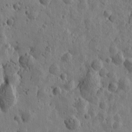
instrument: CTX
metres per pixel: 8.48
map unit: Htu
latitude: -0.4062
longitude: -177.9717
